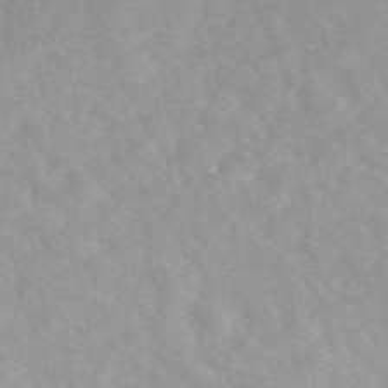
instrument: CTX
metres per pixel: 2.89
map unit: eAb
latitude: 49.1592
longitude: 118.5763
